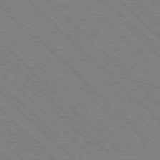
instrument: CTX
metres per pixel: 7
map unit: Ap
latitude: -77.3510
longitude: -66.1766
